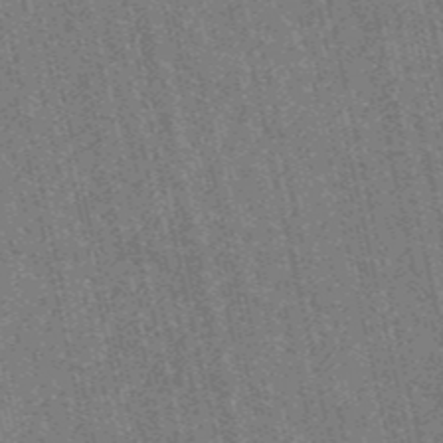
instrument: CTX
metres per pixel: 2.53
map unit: HNb
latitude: -53.8989
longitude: -37.8961
